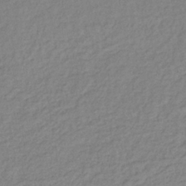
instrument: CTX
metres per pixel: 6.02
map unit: lHb
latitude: -38.5007
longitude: 71.0675
